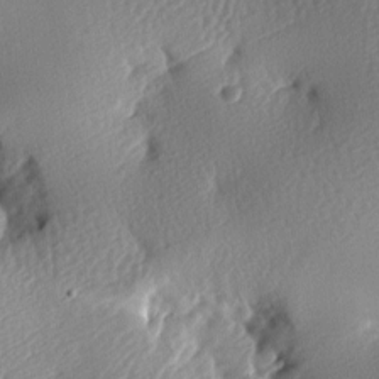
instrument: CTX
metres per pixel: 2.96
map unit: lAa
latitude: -8.7841
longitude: -127.9528
